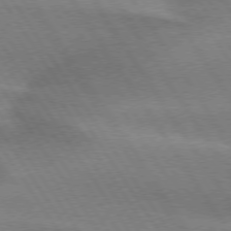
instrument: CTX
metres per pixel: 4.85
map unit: lApd
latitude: 74.7435
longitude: -63.1970
